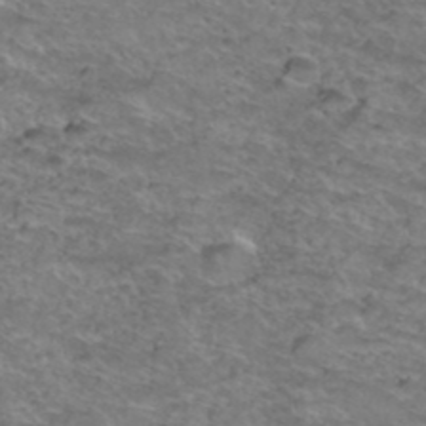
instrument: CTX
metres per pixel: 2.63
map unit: Hto
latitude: 39.0458
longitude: -43.2348
